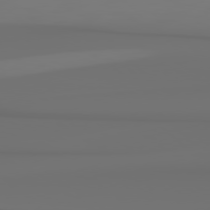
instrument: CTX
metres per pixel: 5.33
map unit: Hpe
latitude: 78.4601
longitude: -136.4223
